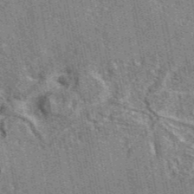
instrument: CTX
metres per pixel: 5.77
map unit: eAb
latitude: 45.6127
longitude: 110.5195
